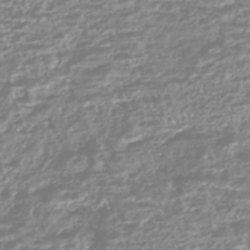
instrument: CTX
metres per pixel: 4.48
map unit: HNhu
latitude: -45.1620
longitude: 100.9352
